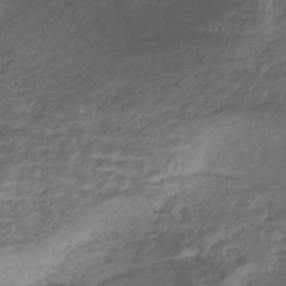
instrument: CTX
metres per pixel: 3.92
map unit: Nhe
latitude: -48.3307
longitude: -172.4223
